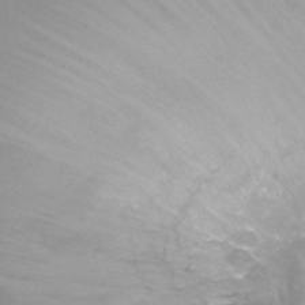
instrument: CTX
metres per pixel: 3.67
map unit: Ht
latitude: -7.8233
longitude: -19.3481
